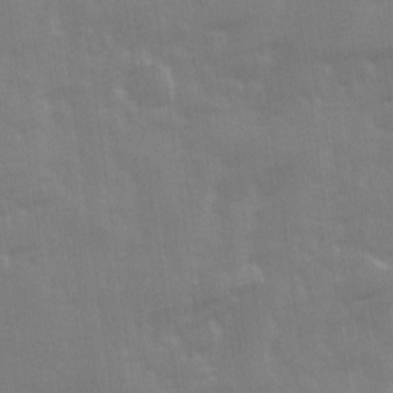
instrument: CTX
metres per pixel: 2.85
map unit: Ave
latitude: 13.2537
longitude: -103.9150
